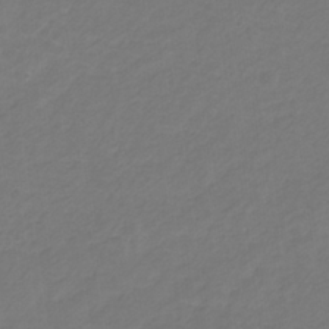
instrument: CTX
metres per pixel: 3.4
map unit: eHb
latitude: -30.7274
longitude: 64.7463
